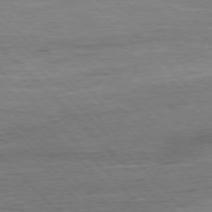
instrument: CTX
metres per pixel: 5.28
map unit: Hpe
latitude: -77.5210
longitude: 14.7652
